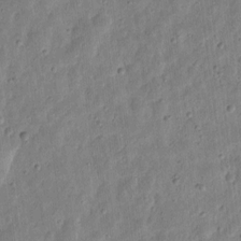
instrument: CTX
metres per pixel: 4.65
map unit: eHh
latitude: 10.0444
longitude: -73.3293
